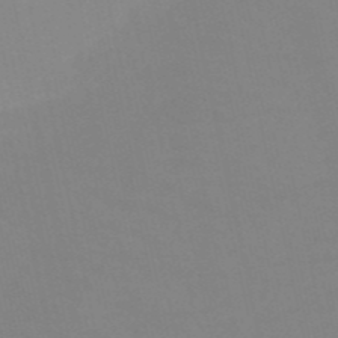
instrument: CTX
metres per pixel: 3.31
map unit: HNb
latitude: -52.9730
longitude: -50.6490
